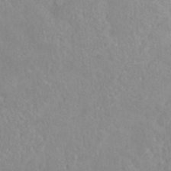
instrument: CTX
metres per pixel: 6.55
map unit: Nve
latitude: -8.5196
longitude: 174.2550
